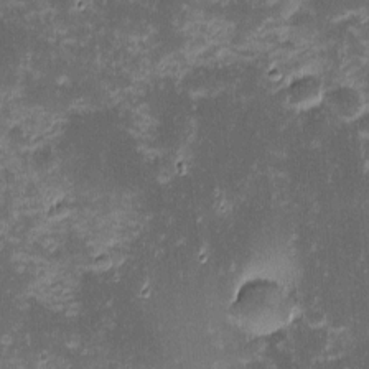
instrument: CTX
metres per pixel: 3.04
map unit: eHh
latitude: -1.5588
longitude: -86.2333
